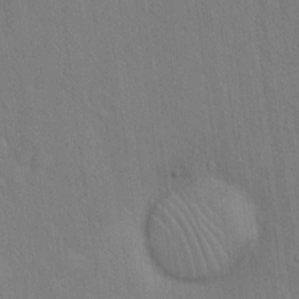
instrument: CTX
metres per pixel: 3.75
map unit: Hto
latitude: 16.1956
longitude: -57.9906
